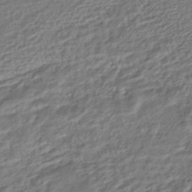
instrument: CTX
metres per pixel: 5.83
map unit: HNhu
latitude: -45.1053
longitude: 101.4454
